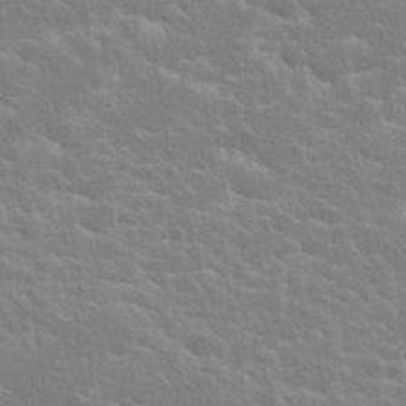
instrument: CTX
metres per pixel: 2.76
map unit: Hto
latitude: 20.4034
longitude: -39.9906
